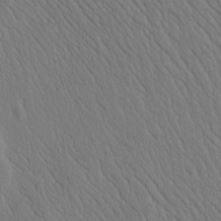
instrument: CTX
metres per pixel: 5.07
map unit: Htu
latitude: -1.4077
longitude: 172.3495
